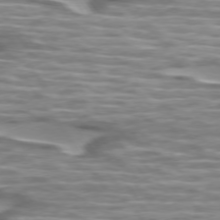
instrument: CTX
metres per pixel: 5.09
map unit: lApd
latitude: 74.7057
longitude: -57.6693
